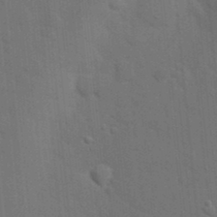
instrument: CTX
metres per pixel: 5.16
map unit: eHh
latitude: 19.4048
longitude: -64.3278
